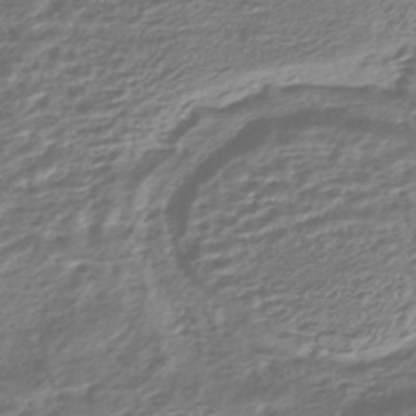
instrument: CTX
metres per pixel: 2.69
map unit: HNhu
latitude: -44.1417
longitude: 102.6707
